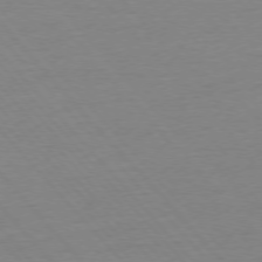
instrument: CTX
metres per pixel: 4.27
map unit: Ap
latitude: -76.4440
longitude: -93.4048
